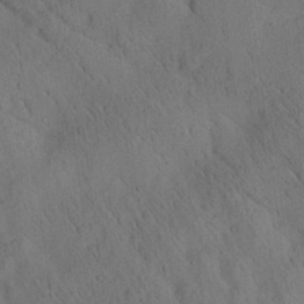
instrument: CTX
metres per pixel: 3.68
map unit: Aa
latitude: 25.2914
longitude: -143.1781
